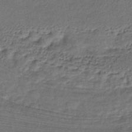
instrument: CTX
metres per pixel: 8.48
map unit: lHb
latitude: -35.7100
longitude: 62.6140
